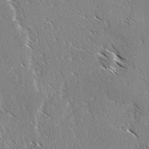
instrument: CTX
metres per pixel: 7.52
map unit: lAvf
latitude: -3.8989
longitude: -113.7072
